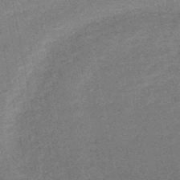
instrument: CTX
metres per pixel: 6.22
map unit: HNb
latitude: -49.0487
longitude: -45.4048
